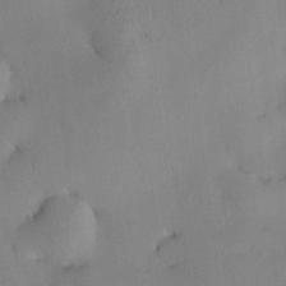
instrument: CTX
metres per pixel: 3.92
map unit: HNhu
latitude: 10.5924
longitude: 16.1984
